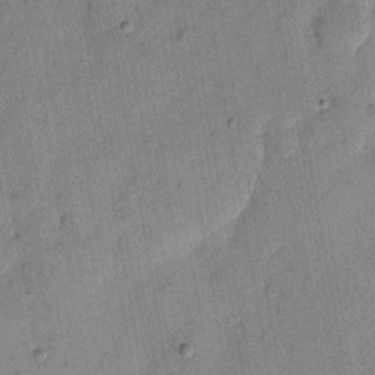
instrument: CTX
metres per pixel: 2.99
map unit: eHh
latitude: 7.8205
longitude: -66.2144
